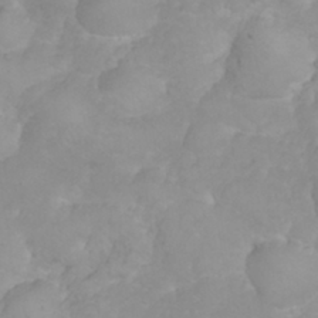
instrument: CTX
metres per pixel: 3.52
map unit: eHh
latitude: 31.3860
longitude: -65.4048
